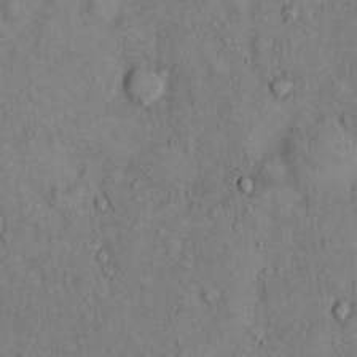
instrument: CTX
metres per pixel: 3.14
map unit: Hto
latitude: 11.8961
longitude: -60.1200
